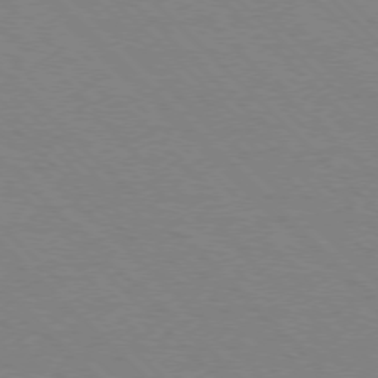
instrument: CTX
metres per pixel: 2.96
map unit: Ap
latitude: -77.3321
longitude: -66.5167
